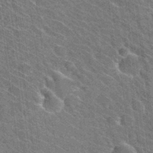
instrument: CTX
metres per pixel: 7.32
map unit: Hto
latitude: 31.6316
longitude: -44.3845
